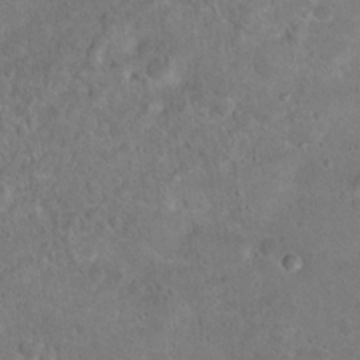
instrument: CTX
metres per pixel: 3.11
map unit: Hto
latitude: 16.5168
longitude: -37.6127
